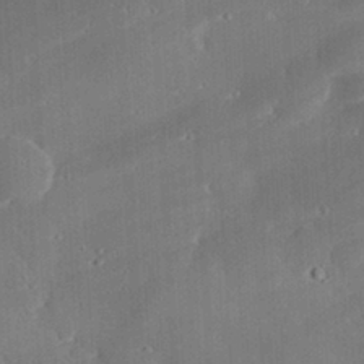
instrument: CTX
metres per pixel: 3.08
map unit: eHh
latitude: 30.2712
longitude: -81.9339
